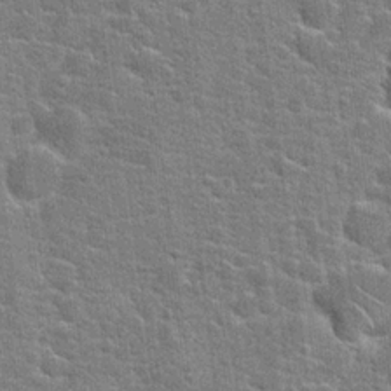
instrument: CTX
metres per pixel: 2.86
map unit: Hto
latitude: 21.1970
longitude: -43.8772
